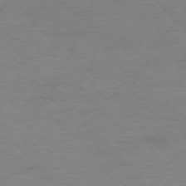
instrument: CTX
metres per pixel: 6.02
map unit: Ap
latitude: -76.6330
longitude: -70.2900
